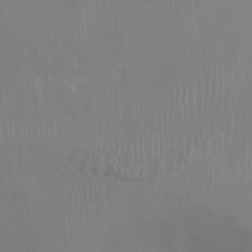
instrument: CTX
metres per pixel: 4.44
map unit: Ht
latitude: -2.0283
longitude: -16.0444
